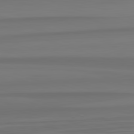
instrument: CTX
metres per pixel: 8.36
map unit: lApd
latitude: 82.5356
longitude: -175.8017
